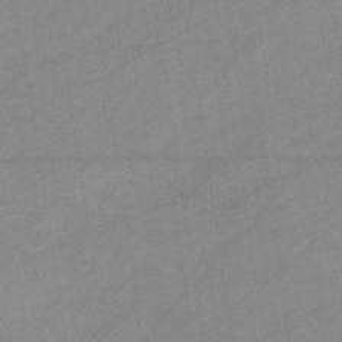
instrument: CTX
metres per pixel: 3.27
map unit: eHb
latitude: -34.5763
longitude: 72.8408
